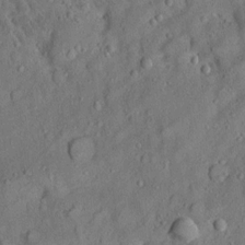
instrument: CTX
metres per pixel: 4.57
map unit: Aa
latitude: 13.0648
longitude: -140.5734
